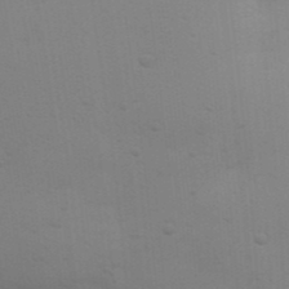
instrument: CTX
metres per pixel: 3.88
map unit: Nhu
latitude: 22.4601
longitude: -73.0270
